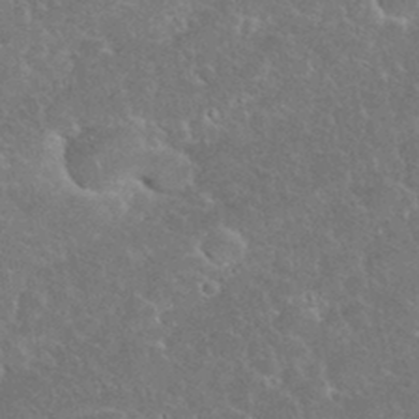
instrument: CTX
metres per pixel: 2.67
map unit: eHh
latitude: 35.5938
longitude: -64.3845
